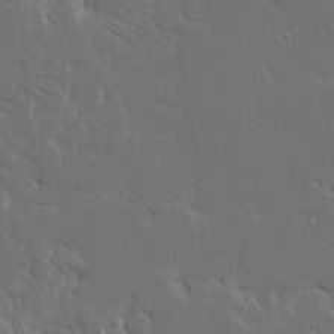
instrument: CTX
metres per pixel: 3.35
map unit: Ave
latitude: 15.1593
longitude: -139.4993
